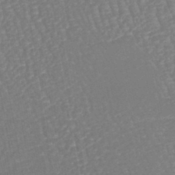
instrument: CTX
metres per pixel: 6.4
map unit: lHb
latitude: -44.9353
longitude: 77.8989
